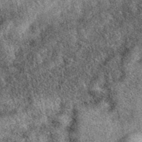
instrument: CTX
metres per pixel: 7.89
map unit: eAb
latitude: 39.5560
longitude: 109.6344
